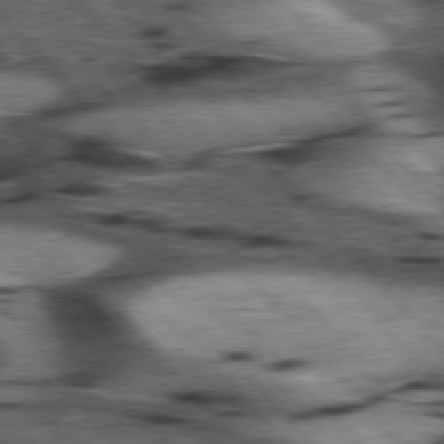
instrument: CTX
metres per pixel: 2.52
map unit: lApd
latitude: 77.0458
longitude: -49.4615
